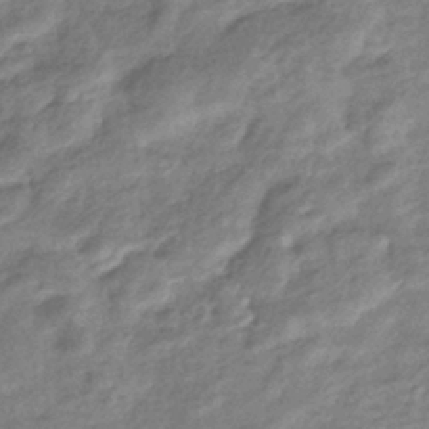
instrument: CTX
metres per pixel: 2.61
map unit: eHb
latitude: -38.0850
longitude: 80.4818
